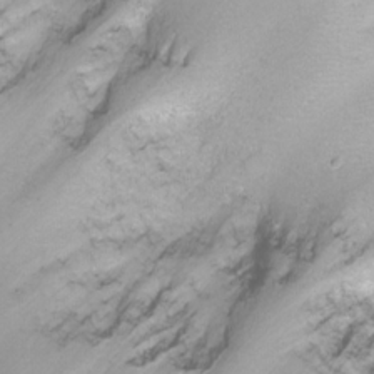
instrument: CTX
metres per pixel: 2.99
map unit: Nhu
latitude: -8.6140
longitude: -72.6301
